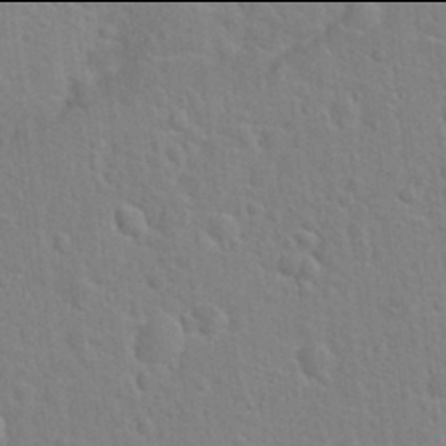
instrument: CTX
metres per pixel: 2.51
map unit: Hto
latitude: 21.9906
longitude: -47.4238
